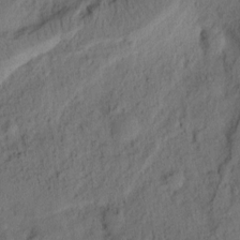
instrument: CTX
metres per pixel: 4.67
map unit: Ht
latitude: 7.9150
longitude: -76.0444
